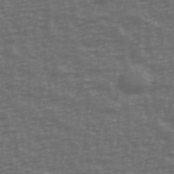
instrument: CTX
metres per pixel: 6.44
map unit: Ave
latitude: 39.9339
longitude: -114.0633
